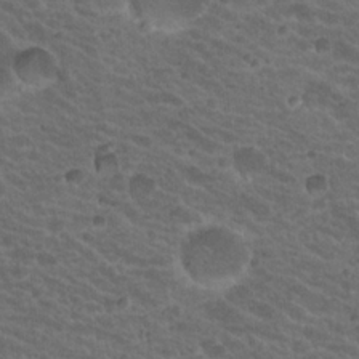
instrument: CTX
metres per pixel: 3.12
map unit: Hto
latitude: 19.3859
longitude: -32.6679
